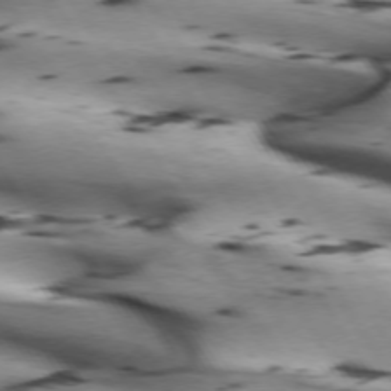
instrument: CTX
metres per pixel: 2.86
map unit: lApd
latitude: 72.6680
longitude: -52.9325
